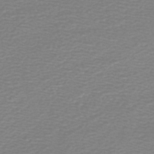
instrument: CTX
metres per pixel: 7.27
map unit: HNb
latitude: -45.7667
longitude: 53.9367
